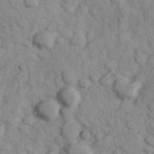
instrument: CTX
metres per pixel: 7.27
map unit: Hve
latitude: 25.2537
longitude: 147.6344
